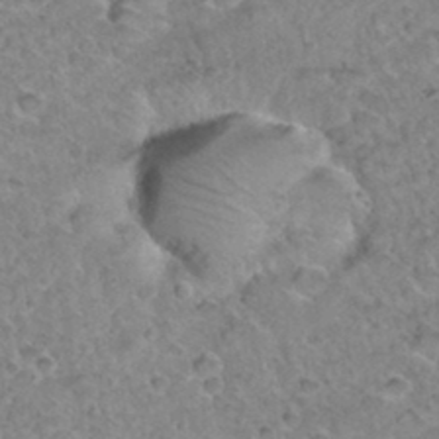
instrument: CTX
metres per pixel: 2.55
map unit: Hto
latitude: 35.1403
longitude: -48.1011
